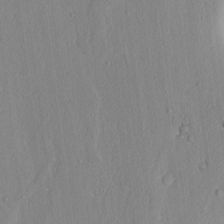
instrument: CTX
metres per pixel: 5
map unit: lAvf
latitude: 7.2915
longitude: 168.5573
